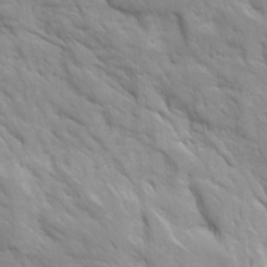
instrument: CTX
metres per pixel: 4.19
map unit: Ave
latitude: 16.4601
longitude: -131.5560
